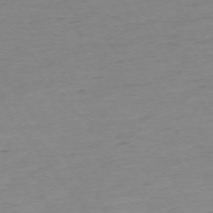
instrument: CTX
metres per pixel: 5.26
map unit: Ap
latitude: -74.7086
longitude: -84.9325
